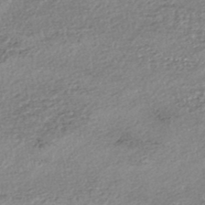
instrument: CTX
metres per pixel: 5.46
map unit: HNhu
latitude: -46.7652
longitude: 102.6330
